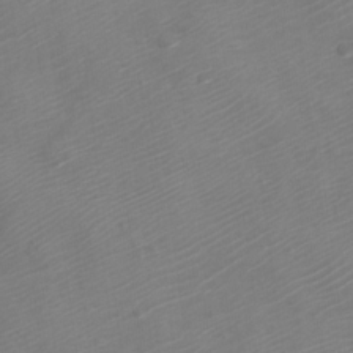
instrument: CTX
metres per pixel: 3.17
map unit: Nve
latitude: -21.0864
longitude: 106.1039
